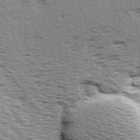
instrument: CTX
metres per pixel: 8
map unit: Ave
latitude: 14.5546
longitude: -104.5546
